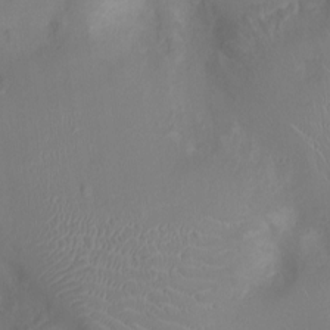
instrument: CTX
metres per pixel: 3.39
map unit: Ht
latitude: -4.2928
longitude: -16.4223
